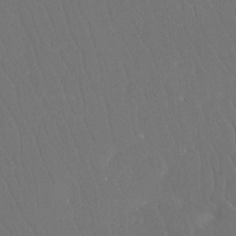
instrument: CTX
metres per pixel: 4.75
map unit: Htu
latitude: -11.7289
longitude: -73.5182
